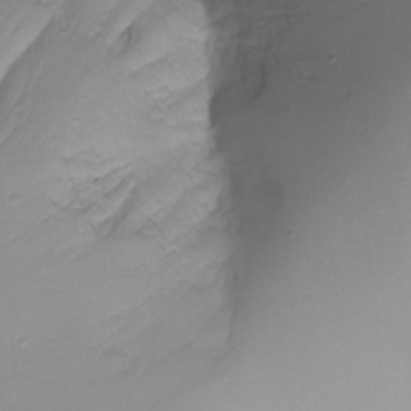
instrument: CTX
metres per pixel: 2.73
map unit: Nhu
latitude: -8.7463
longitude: -80.9703
